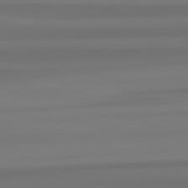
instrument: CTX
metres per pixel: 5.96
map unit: lApd
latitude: 82.5356
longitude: -175.4804
